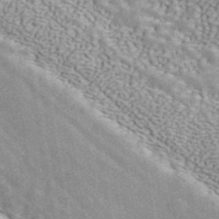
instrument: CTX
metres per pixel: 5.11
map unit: ANa
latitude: 44.4790
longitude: 47.1242
